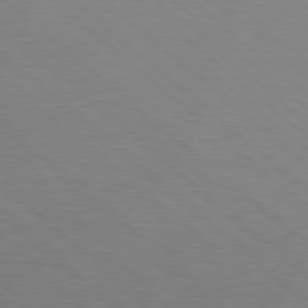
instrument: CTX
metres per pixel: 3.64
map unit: Hpe
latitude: 78.0255
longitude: -176.7246
